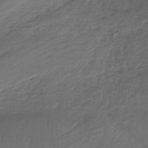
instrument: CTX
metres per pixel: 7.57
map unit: HNb
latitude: -34.9920
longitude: 59.8800
